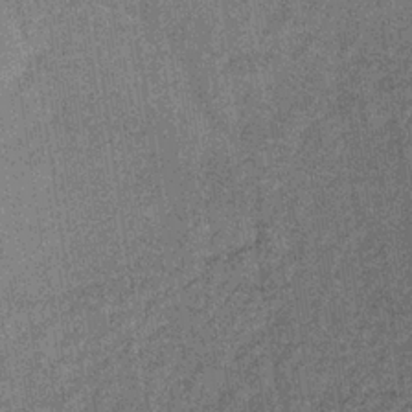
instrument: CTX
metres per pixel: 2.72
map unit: lHb
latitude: -35.5021
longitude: 63.6155
